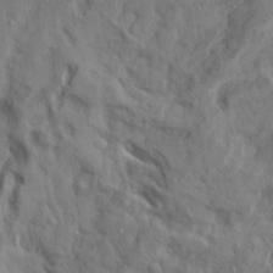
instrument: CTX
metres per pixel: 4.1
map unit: lAa
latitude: 22.3845
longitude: -137.7828
